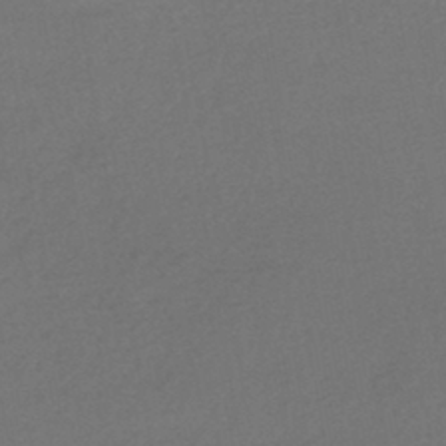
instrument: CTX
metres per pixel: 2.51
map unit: HNhu
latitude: -43.6343
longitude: 95.1998
